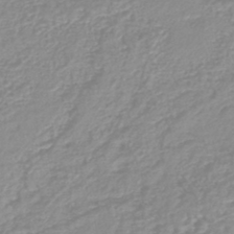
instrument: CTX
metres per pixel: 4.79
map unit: lHb
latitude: -44.1228
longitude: 78.4818
